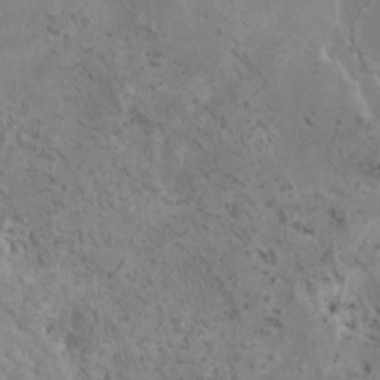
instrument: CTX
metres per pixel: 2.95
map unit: HNhu
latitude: 3.8772
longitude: 4.5384
